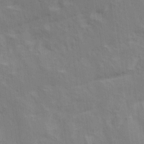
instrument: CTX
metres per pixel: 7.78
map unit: Ave
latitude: 16.3845
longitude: -138.6679
